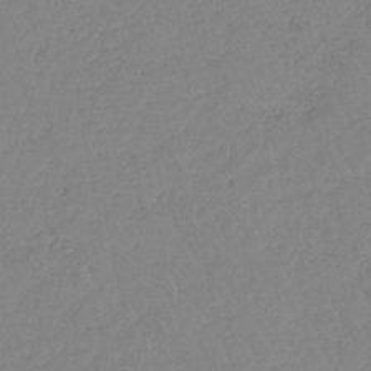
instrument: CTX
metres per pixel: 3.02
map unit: lHb
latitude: -40.9730
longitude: 61.7667
